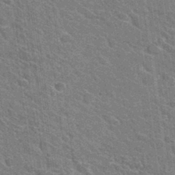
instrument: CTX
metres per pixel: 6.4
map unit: Hto
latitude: 31.4805
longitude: -44.3656
